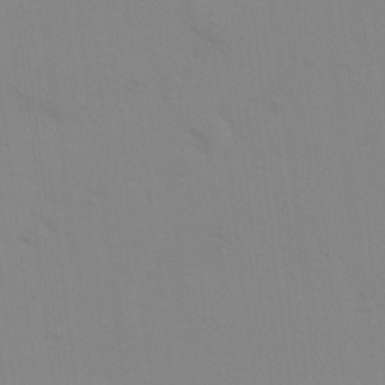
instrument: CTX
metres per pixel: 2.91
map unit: Ave
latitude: 0.9324
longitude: -112.6301
